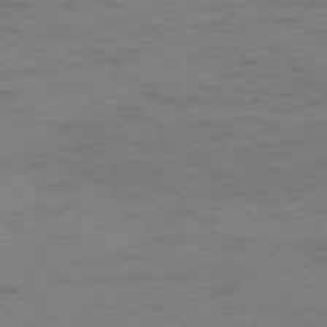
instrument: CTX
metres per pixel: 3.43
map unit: Ap
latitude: -79.3320
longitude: -98.9702
